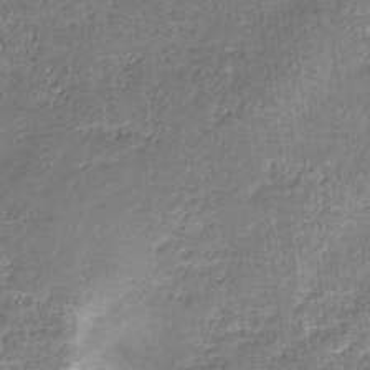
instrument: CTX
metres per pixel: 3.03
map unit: eHb
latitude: -33.0298
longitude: 67.7855
